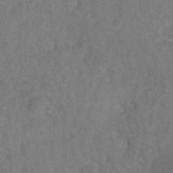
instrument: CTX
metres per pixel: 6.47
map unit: HNhu
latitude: -28.5007
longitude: 74.8219
